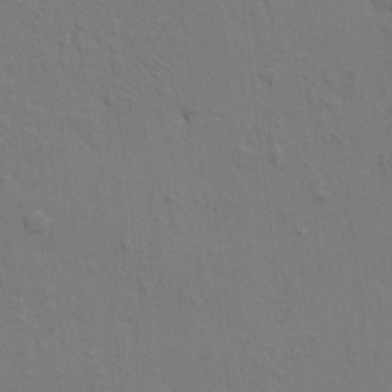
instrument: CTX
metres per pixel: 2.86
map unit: HNhu
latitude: 10.8758
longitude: 23.5399
